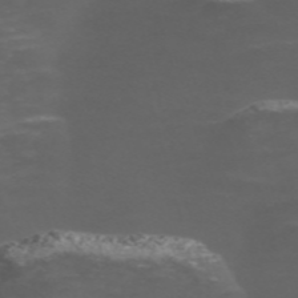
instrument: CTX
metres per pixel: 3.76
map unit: Nve
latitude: -58.9919
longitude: 66.1417
